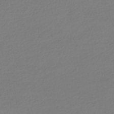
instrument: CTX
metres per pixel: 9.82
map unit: HNhu
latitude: -41.4265
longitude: 96.8219
